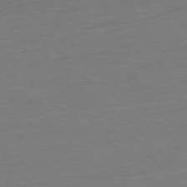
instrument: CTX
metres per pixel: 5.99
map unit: Ap
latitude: -77.4265
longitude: -82.9324
